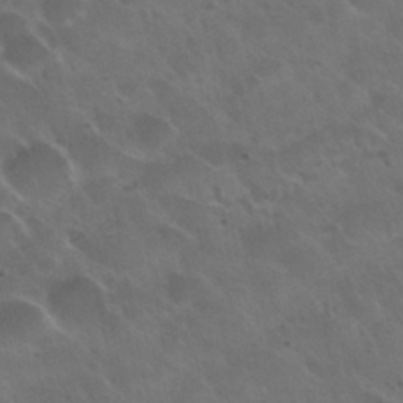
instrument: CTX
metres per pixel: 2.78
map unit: Nhu
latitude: 30.7625
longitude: -55.1592
